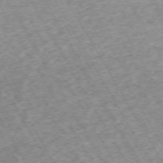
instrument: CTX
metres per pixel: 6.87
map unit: Ap
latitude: -72.9730
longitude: -68.1578
